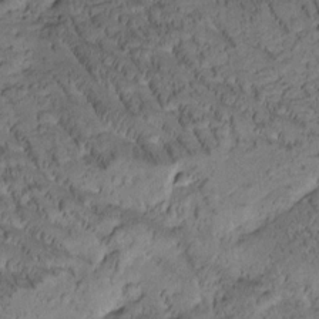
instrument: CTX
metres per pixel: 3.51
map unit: Htu
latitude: -3.7288
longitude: 173.3698
